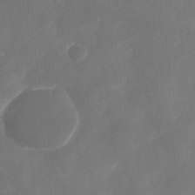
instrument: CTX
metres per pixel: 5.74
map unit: Nhe
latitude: -34.1795
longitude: -144.8569
